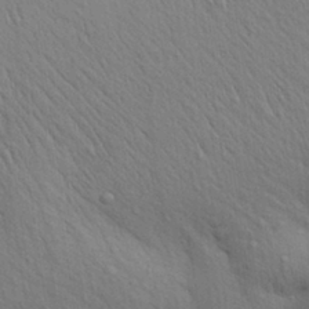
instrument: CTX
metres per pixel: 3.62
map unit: Aa
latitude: 29.5938
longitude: -147.6694
